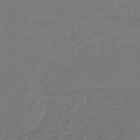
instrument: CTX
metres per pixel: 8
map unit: lHb
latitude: -42.9730
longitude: 75.1809
